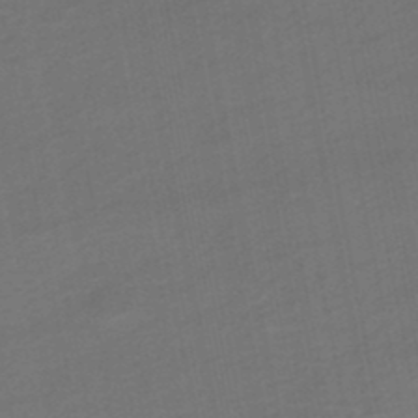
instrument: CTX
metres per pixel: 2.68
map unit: HNhu
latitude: -48.3873
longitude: 100.6518
